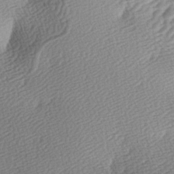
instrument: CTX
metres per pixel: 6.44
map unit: lAa
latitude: -5.1431
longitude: -121.2159
